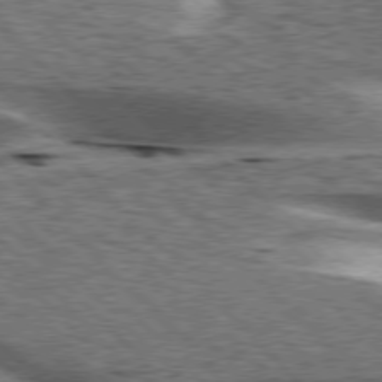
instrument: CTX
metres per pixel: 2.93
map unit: lApd
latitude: 76.3089
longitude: -58.5357
